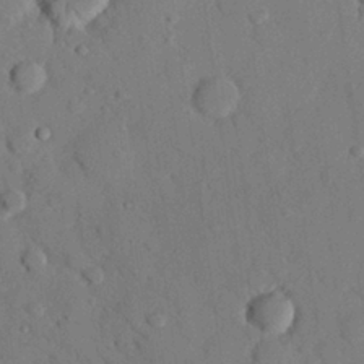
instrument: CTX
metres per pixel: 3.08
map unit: eHh
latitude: 26.7813
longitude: -79.6694
